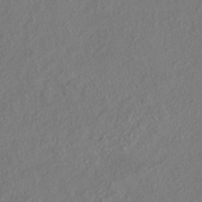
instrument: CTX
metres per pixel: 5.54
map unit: HNhu
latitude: -41.4076
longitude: 108.1228
